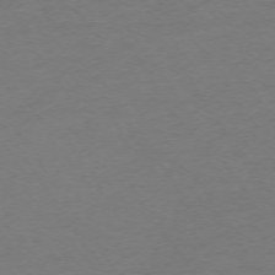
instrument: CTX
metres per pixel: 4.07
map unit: Ap
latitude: -74.1417
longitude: -85.5371
